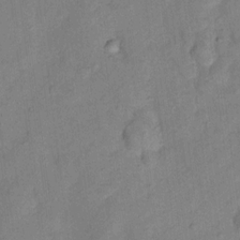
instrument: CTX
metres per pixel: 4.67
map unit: Nhu
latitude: 11.9339
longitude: -29.1592
